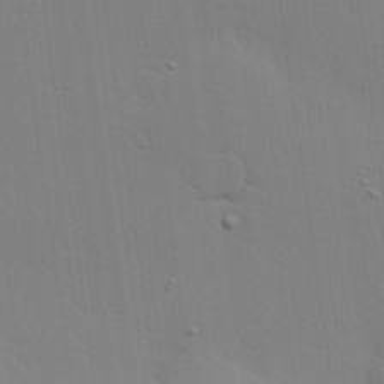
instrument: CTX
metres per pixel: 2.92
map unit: Hve
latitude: 25.6882
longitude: -91.5182
